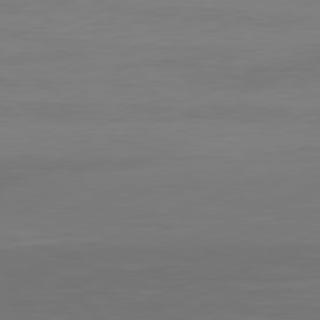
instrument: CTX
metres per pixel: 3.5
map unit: Ap
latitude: -81.6155
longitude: -86.6301
